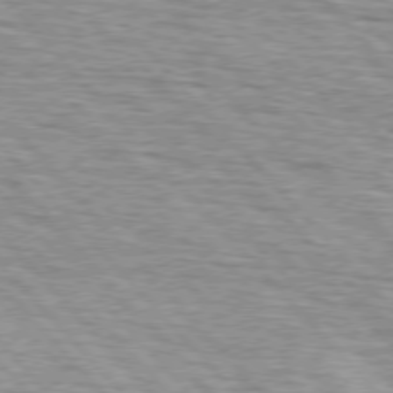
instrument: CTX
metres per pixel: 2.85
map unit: lApd
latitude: 75.9906
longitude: -83.1781
